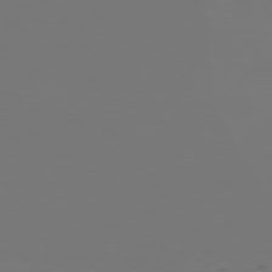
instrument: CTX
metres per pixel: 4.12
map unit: Hpe
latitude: 76.2522
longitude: -137.4238
